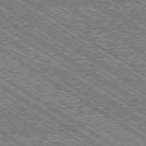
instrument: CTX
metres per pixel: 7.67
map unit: Ap
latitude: -79.4076
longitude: -79.8961
